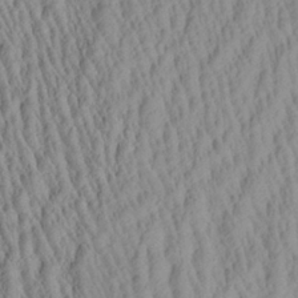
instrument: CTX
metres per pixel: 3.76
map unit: Aa
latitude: 26.6680
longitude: -135.5749
